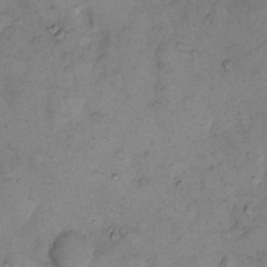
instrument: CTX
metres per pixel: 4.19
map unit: eHh
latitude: 10.7813
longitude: -62.5924
